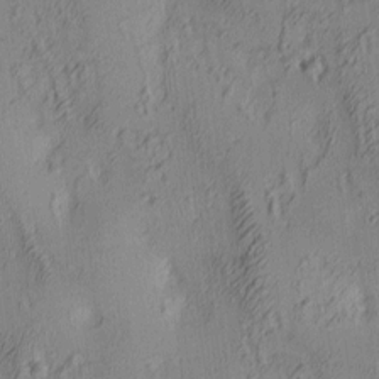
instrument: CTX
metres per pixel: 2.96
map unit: lAa
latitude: 4.3467
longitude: -115.7071
